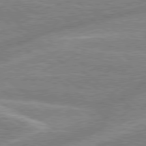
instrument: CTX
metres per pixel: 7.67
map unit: lApd
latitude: 78.8191
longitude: -158.6491
